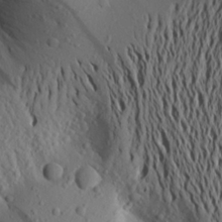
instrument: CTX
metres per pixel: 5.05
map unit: Aa
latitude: 19.7638
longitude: -148.5357
